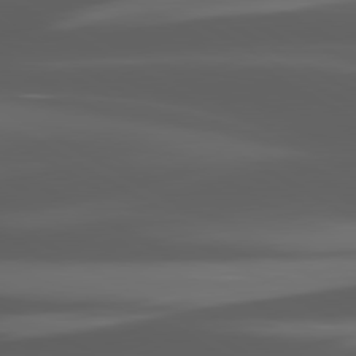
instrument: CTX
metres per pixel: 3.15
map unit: lApd
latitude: 80.3845
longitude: -144.2144
